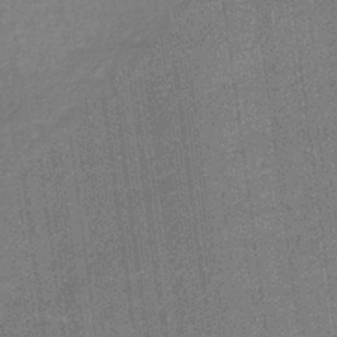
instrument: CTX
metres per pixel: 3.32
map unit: lHb
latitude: -40.7652
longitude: 69.5021
